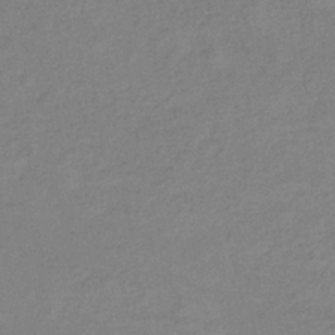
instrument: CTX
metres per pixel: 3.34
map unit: eHb
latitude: -32.9164
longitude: 74.8597
